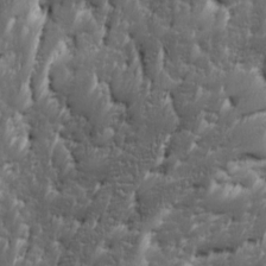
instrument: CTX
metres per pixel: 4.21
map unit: Ave
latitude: 15.9717
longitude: -135.5938
